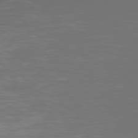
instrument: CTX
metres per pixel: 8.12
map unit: Hpe
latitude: 78.0444
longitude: -138.8758
